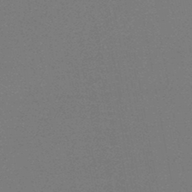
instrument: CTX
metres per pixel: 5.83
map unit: HNb
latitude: -45.6722
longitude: -39.9717
